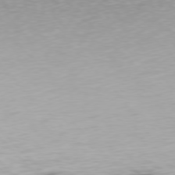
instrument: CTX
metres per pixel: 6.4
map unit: Ap
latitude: -77.1431
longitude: -61.3481
